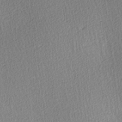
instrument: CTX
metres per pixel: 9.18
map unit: Ave
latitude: 3.6883
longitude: -112.6301
